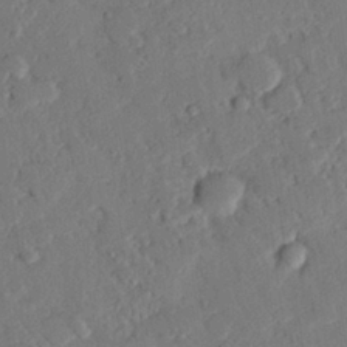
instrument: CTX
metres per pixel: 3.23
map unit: eHh
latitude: 26.4412
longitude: -80.9703
